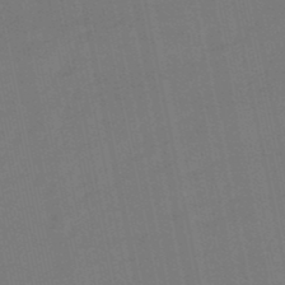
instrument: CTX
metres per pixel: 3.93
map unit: eHb
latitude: -49.7667
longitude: 72.5196
